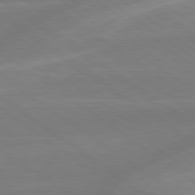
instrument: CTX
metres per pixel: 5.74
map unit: lApd
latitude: 79.1781
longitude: -142.2523
